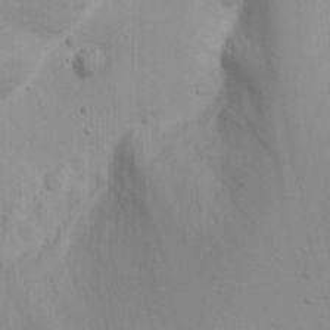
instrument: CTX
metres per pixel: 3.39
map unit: Nhu
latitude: 19.3292
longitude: -73.4994
